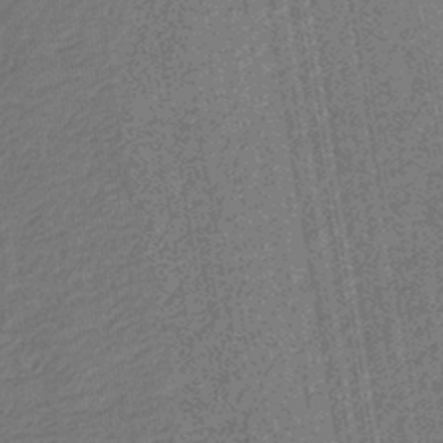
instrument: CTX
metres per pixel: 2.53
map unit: eHb
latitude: -30.2172
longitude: 70.1606
